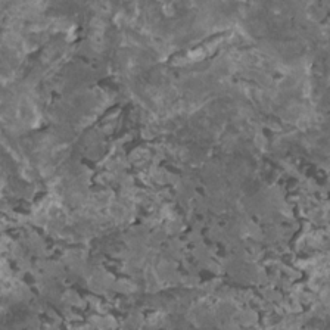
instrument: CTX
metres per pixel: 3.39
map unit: HNhu
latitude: 3.2159
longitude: 5.5021
